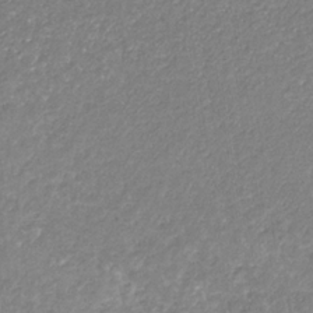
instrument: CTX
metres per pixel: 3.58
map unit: eHb
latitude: -31.4832
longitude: 67.1053
